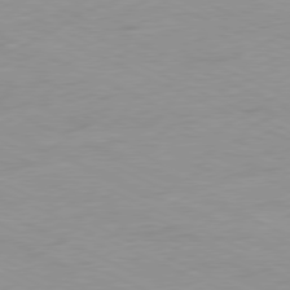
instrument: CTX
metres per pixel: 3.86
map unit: Ap
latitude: -78.5007
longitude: -72.3468
